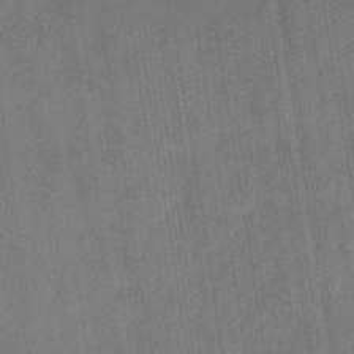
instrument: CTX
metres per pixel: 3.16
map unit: eHb
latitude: -29.7289
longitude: 69.8800
